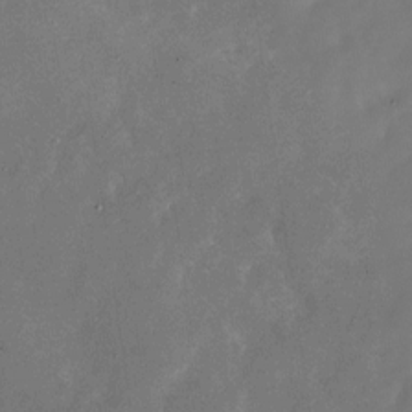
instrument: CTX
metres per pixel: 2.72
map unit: Nhu
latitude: -28.3873
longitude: -76.1766
